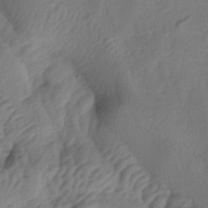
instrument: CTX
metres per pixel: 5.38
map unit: lAa
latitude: -5.0675
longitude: -123.7827
